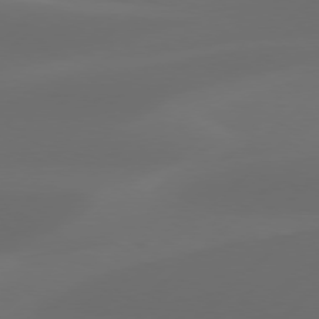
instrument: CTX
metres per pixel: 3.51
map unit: Hpe
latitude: 76.5923
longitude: -131.8395
